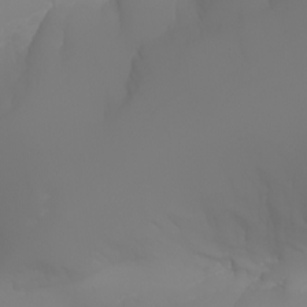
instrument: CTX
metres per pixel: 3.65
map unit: Aa
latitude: -6.5573
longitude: -85.3671
